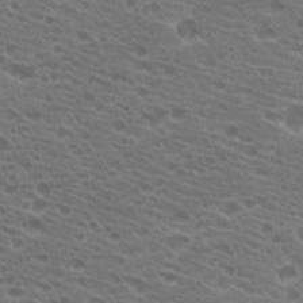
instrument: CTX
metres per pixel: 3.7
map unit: Hto
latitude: 19.8961
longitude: -40.2711
